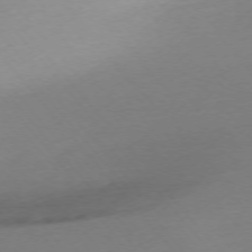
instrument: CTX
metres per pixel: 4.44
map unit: Ap
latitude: -75.5022
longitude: -71.3670
